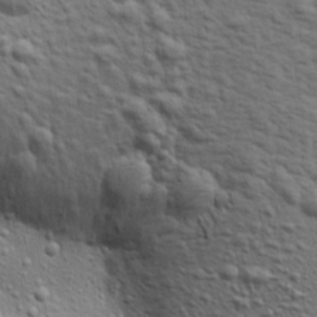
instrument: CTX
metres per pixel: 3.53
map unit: Aa
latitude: 19.2915
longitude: -141.9528
